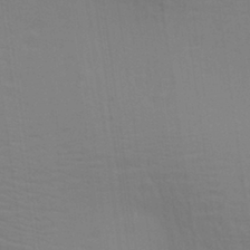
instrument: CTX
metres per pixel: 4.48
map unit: Aa
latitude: 28.8947
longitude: -139.5182
